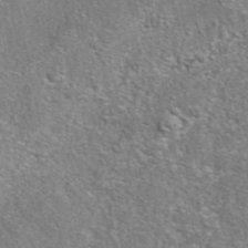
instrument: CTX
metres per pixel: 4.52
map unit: eAb
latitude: 42.5168
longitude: 105.5021
